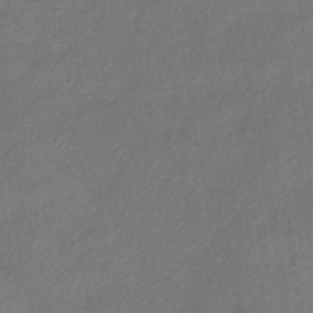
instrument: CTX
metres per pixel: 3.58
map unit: HNhu
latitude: -42.8596
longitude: 90.2551
